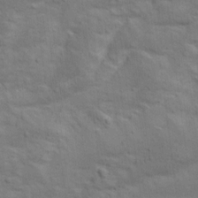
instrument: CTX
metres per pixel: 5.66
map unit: Ave
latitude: 15.9717
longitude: -138.7057
